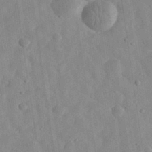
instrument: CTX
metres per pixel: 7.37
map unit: eHh
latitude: 32.9892
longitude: -78.2712
